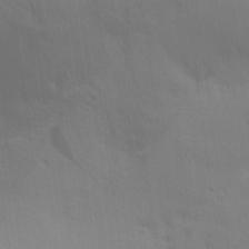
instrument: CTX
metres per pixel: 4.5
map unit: Aa
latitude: 29.3859
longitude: -134.8569
